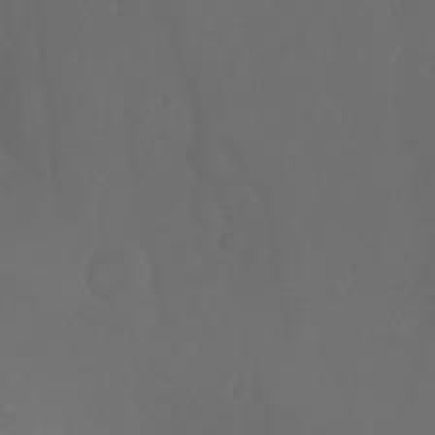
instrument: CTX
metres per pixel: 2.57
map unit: Htu
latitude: -1.7667
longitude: -76.3278
